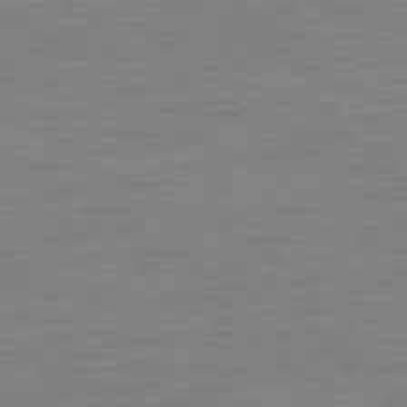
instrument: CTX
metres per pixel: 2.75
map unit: Ap
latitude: -77.8611
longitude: -74.6679
